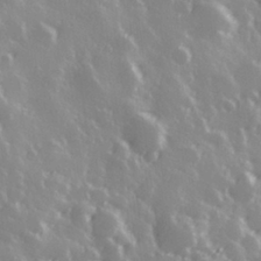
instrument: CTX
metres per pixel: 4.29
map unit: Hve
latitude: 28.8380
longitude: 146.9730
